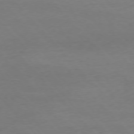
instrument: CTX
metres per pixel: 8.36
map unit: Ap
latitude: -76.5763
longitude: -80.7813
